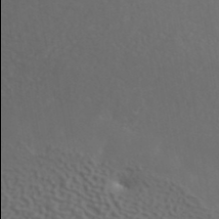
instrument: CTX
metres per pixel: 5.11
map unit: ANa
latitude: 40.8946
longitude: 54.0094
